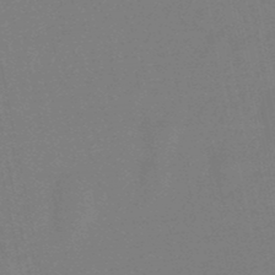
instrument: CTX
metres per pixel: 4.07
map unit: lHb
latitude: -49.3888
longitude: 71.5777
